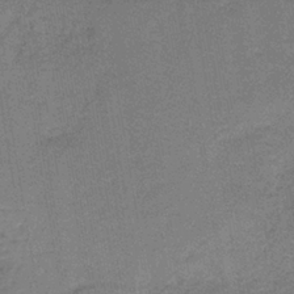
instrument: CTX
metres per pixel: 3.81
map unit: HNb
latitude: -37.5021
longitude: 51.8611
